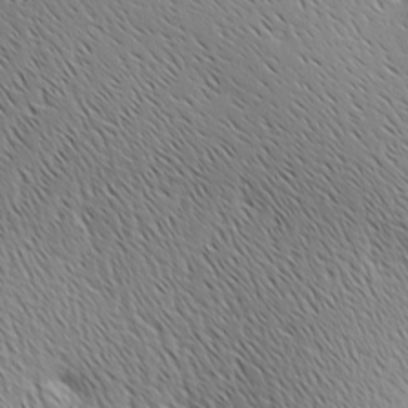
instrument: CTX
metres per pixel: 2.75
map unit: Ave
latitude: 1.4804
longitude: -115.2725
